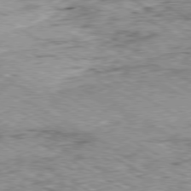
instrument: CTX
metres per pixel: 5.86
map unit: Ap
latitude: -80.4251
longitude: -50.6112
